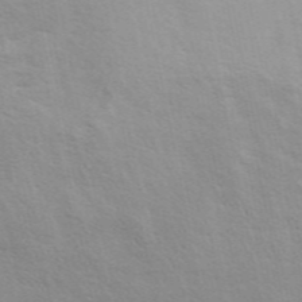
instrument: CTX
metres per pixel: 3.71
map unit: ANa
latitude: 48.5924
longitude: -74.9325
